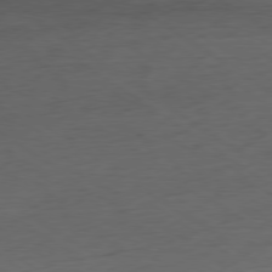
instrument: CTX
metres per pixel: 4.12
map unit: Hpe
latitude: -79.2376
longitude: 9.8044
